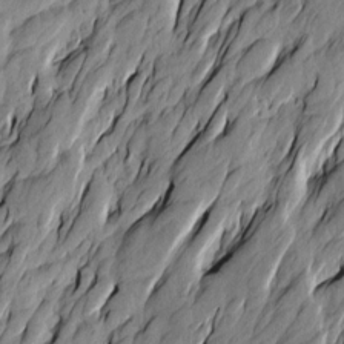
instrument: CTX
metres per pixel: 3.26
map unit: Htu
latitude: -4.5196
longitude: -176.1200
